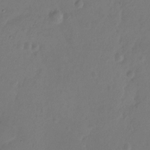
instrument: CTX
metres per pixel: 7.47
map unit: Hto
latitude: -12.7841
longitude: -39.8394
